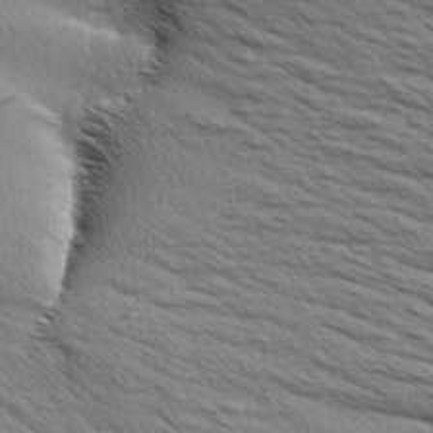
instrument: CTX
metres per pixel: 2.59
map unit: Aa
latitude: 6.5546
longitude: -136.8191
